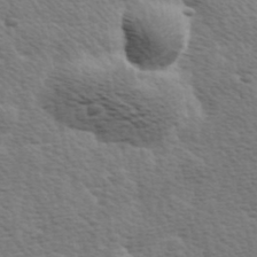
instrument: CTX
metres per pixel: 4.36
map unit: Hve
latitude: 24.2144
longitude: -97.1403
